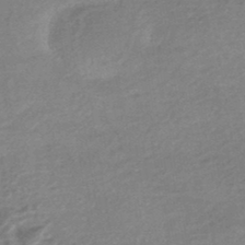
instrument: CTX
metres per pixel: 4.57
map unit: HNhu
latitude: -45.3132
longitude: 93.3888
